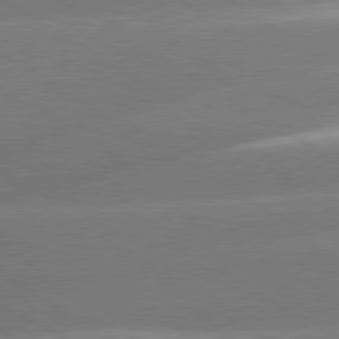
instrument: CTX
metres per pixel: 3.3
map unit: lApd
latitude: 80.2145
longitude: -154.7246
